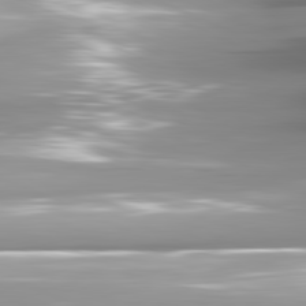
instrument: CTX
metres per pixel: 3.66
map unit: lApd
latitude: 81.8961
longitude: -146.3468
